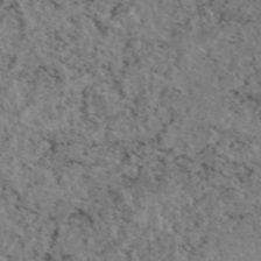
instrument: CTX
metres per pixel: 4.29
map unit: eAb
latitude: 46.0633
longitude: 113.0298
